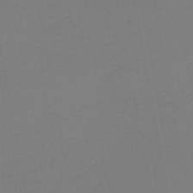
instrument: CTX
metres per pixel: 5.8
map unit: HNb
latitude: -46.1794
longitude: 56.6896
